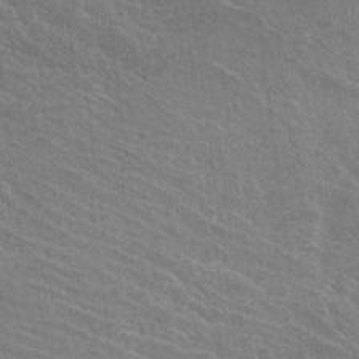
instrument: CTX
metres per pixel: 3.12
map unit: Hto
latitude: 25.4804
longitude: -39.1403
